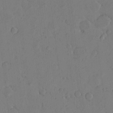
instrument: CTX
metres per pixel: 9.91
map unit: HNhu
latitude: 9.6505
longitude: 15.4644
